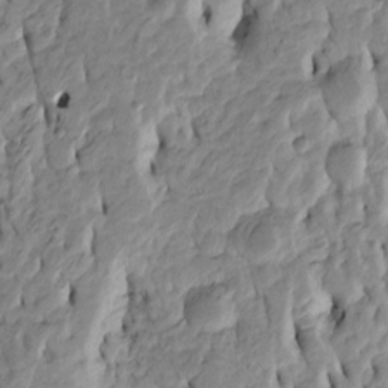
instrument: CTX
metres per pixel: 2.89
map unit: Htu
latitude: -4.6518
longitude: 156.5385
